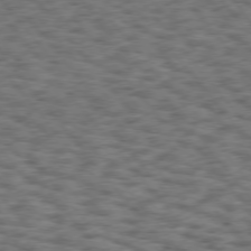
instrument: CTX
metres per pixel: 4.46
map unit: Hpe
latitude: 75.4238
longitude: -135.3481
